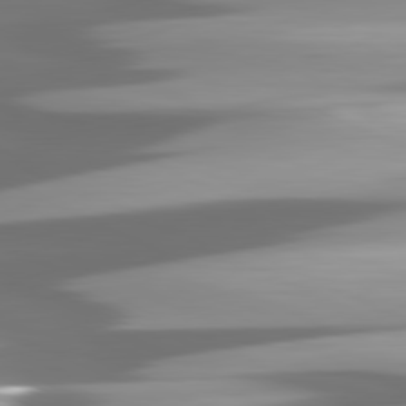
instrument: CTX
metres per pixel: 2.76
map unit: lApd
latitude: 81.0269
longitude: -146.3468
